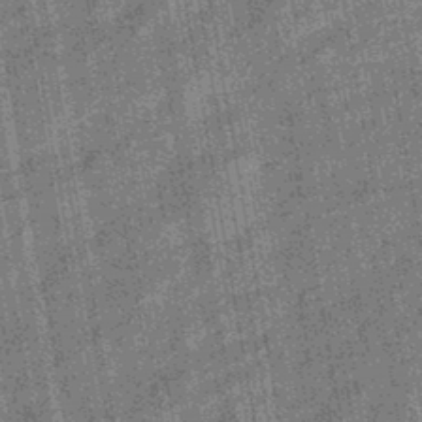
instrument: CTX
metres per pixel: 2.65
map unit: eHb
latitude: -43.9367
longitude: 85.8800
